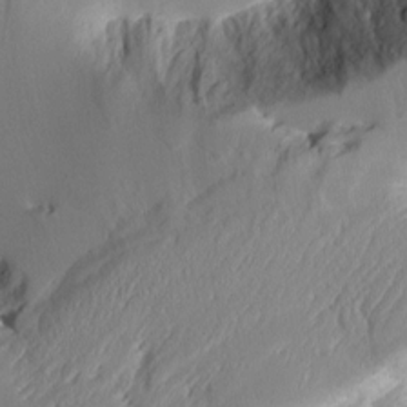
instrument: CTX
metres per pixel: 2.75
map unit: Aa
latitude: 11.4238
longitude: -126.6491
